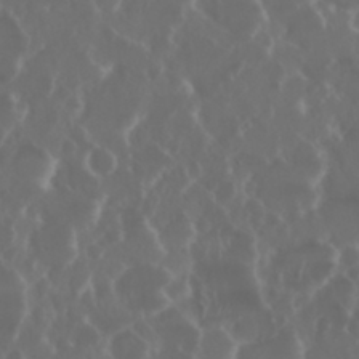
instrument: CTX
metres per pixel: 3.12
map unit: Nhu
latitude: 29.6883
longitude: -60.1578
